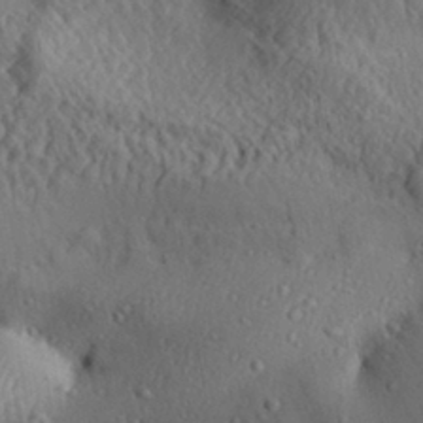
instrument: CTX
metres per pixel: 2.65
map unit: Aa
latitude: 31.0837
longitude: -135.0269
